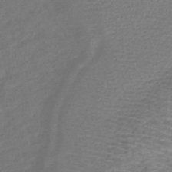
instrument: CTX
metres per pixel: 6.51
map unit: lHb
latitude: -42.9352
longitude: 75.9367
